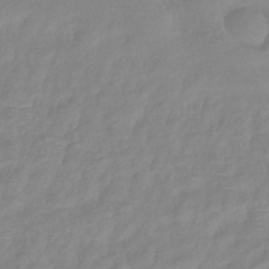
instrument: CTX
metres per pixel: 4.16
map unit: eHb
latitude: -40.0850
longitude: 80.8030
